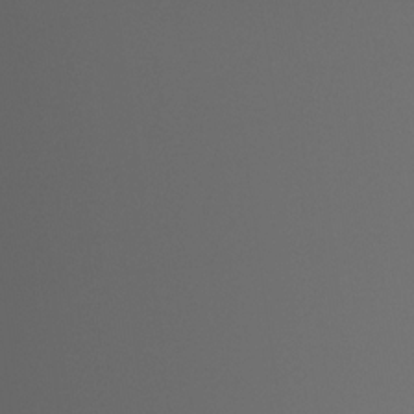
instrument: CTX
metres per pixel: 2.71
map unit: Ht
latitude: -15.8612
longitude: -49.2537
